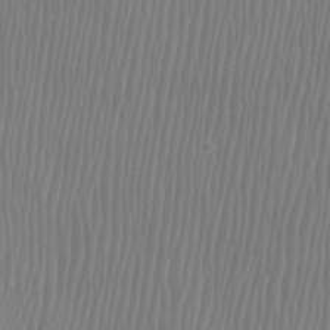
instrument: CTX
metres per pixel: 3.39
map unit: Htu
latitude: -8.4251
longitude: -75.7261
